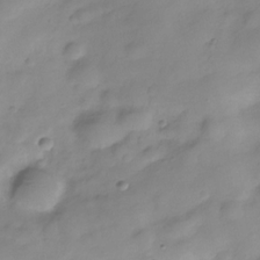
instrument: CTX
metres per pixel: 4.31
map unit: Hve
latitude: -28.9542
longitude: 93.6722
